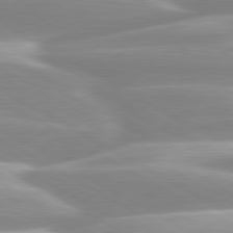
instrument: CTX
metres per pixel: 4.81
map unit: lApd
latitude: 80.2145
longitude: -129.1025
